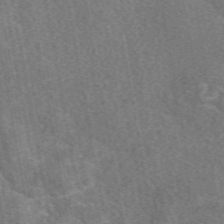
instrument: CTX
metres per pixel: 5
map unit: eAb
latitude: 50.1766
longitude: 115.6911
